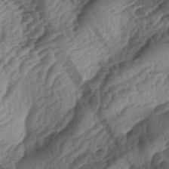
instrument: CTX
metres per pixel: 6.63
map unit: lAa
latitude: -3.9556
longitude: -127.0648
